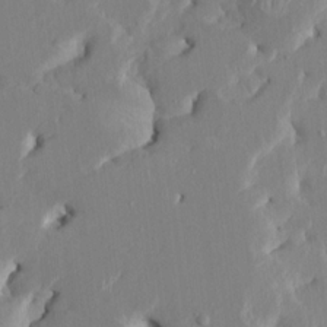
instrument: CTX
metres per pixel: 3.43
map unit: HNhu
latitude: 4.8380
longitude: -5.3859
